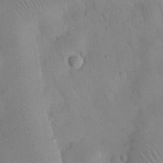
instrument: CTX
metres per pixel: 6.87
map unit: eHh
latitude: 25.0080
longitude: -66.0822
